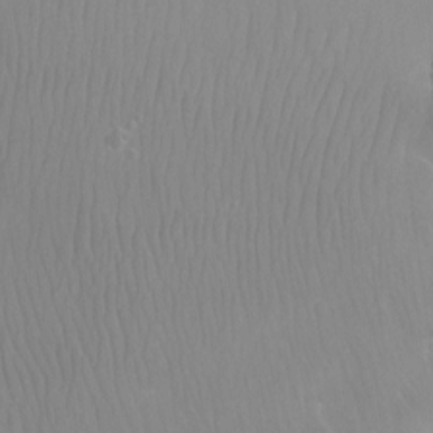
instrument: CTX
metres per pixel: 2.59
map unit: Aa
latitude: -12.5952
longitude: -67.4615
